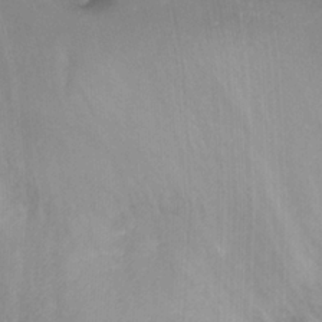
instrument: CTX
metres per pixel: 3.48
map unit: Ht
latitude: -17.6344
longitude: -44.7435
